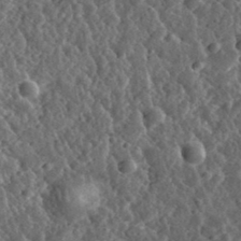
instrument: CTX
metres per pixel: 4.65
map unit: eHh
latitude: 34.4979
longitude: -79.2915
